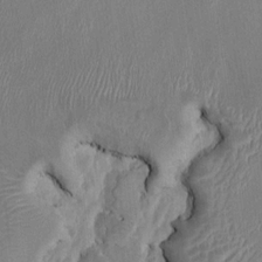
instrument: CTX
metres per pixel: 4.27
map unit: HNhu
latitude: 6.0444
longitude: -6.3845
